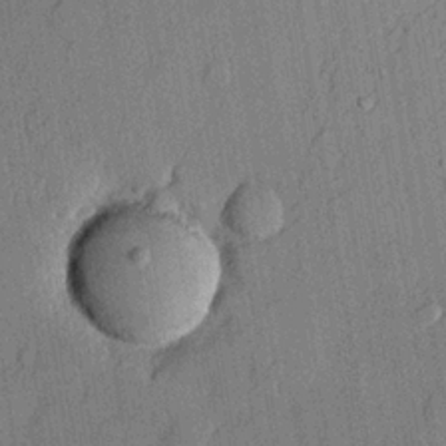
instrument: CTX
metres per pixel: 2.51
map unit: lHvf
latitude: 21.4994
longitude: 144.8597
